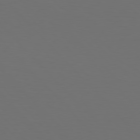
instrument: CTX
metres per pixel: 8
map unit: Hpe
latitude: 77.3292
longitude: -170.0633
